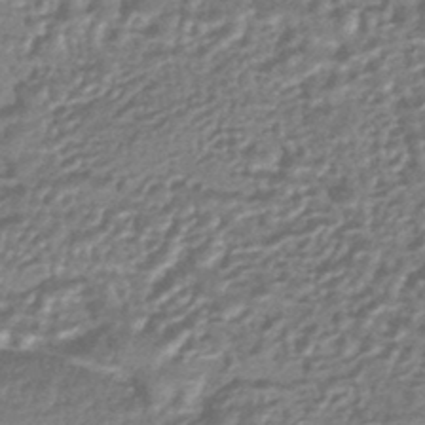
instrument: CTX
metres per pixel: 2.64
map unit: HNhu
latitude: -43.6343
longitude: 93.5777
